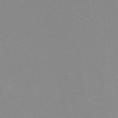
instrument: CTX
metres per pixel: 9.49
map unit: HNb
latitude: -47.3131
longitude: 56.0850
